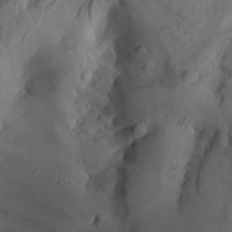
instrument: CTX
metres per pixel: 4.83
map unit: Aa
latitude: 29.2159
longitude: -132.9514
